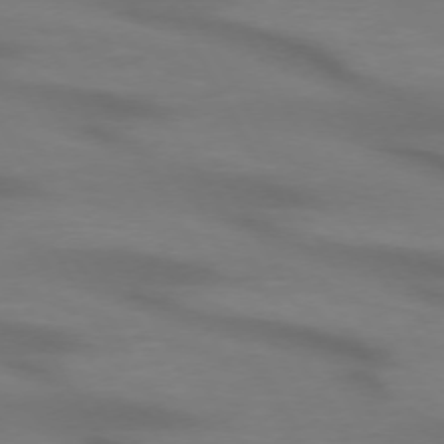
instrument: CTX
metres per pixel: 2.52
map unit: lApd
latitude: 72.4034
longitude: -49.3860
